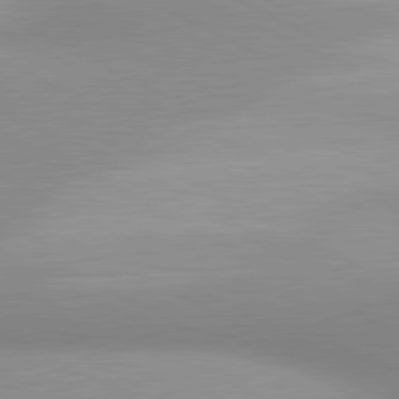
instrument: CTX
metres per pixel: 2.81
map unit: lApd
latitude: 80.7624
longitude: 134.5952
